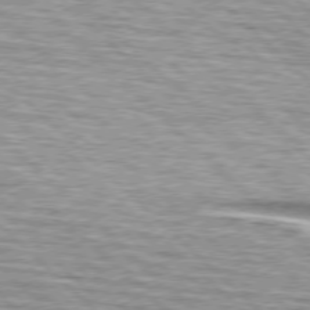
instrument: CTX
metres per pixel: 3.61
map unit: lApd
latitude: 76.5545
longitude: -79.9717
